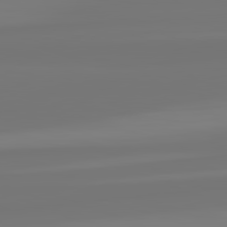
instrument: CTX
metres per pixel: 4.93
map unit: lApd
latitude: 82.3278
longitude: -178.4034
